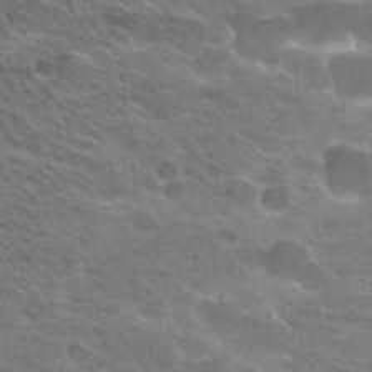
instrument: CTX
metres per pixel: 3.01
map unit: Hto
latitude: 26.9892
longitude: -35.2159
